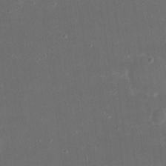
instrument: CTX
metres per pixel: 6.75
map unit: eHh
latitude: 23.6694
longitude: -70.0633
